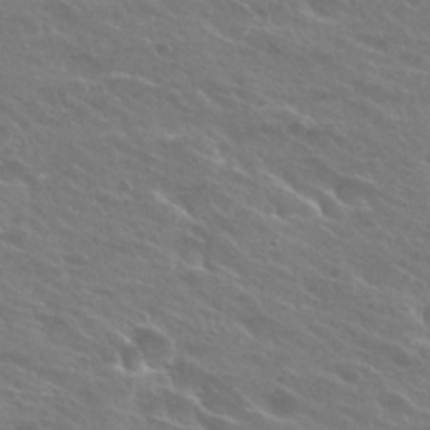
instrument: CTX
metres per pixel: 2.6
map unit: Hto
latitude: 26.3845
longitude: -39.8583
